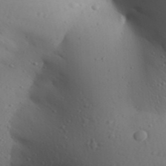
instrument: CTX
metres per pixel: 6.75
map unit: Aa
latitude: 30.7247
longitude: -146.0444
